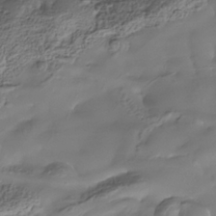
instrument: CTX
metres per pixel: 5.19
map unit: Nhe
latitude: -37.5966
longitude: -118.3656
